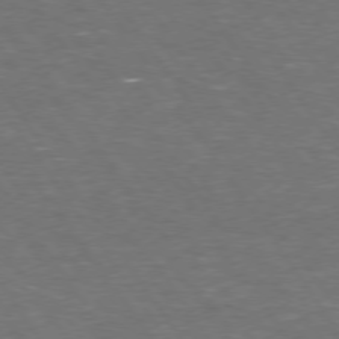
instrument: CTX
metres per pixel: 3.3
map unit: Hpe
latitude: 73.9339
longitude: -125.3103
